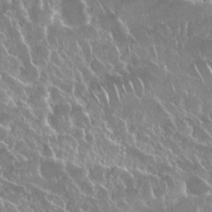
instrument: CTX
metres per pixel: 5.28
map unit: Nhu
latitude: 24.6112
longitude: -60.9702
